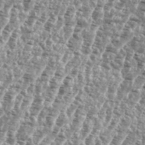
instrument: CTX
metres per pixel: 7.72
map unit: eHh
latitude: 35.3103
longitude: -135.3292
